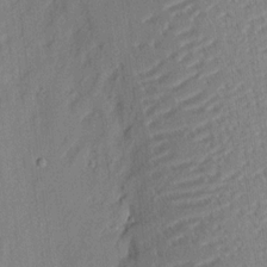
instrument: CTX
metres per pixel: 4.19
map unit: eHh
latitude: 4.7246
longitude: -77.0647
